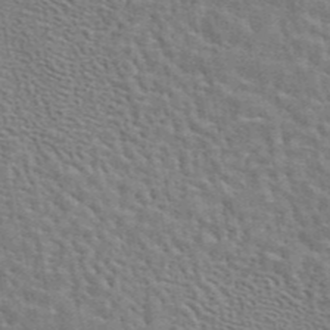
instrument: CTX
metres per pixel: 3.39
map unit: eAb
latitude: 44.5546
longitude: 110.5384
